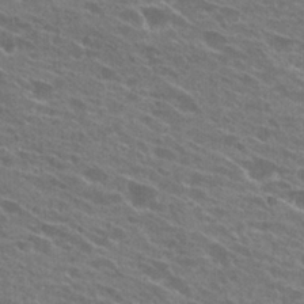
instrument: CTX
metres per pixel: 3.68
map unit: Hto
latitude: 25.1781
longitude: -43.7261
